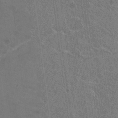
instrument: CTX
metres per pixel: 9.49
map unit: Nhu
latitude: 17.8394
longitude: -30.8002
